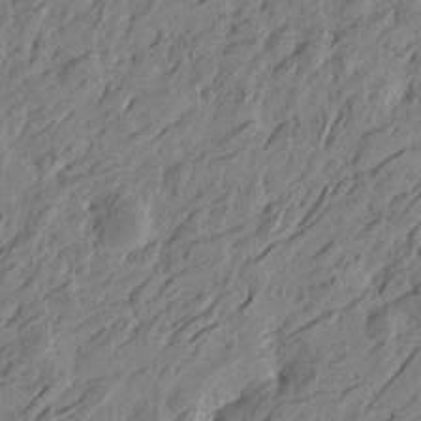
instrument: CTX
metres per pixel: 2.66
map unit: Htu
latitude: -4.8975
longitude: -179.0081
